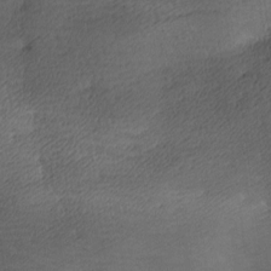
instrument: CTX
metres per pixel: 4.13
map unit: lAa
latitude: -9.5021
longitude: -125.0458
